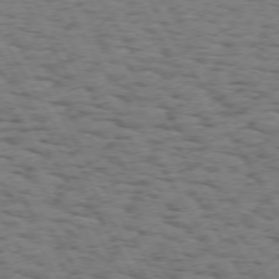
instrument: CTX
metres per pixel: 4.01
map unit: Hpe
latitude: 73.1404
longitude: -142.8947
